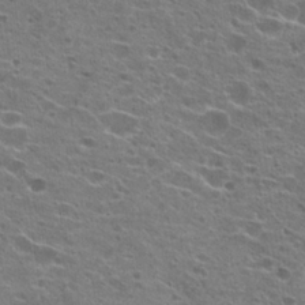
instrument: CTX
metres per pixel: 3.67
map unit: Hto
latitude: 22.0822
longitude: -41.9339
